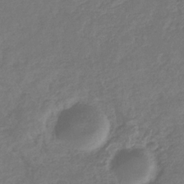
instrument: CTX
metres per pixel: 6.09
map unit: eHb
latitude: -34.3873
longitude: 75.7478
